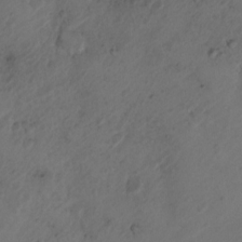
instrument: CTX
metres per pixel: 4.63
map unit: Nhu
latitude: 6.3467
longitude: -22.4412
